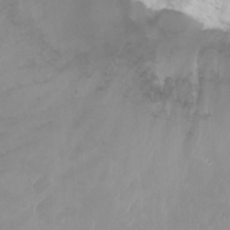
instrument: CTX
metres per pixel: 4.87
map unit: Nhu
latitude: -8.4818
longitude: -73.4993
